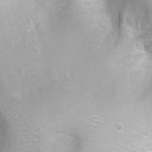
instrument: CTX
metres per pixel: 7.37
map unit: Ht
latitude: 3.9717
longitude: -21.9150
